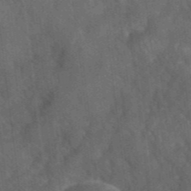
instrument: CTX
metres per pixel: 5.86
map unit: eHh
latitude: 39.6505
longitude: -56.4223
